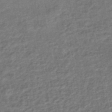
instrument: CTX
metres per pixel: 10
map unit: eHb
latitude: -43.5399
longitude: 82.5196
